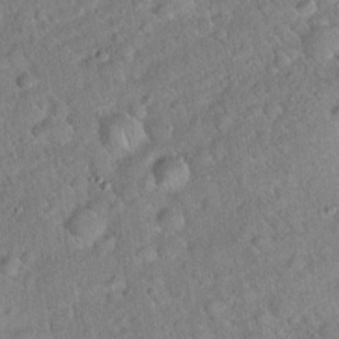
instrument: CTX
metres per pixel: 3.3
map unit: Hto
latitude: 17.7261
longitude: -52.5735
